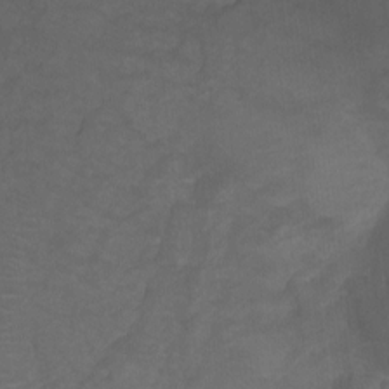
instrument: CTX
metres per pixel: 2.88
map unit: Ht
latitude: -11.2376
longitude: -35.1592
